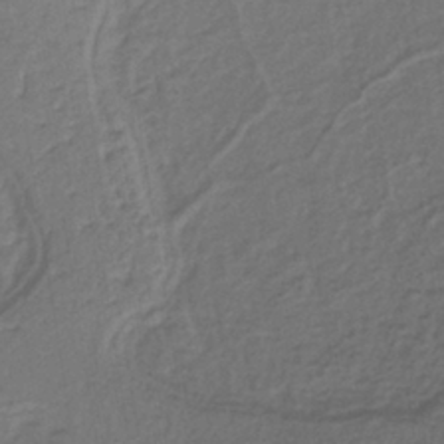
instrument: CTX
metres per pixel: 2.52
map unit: lHb
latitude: -39.3888
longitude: 61.9178
